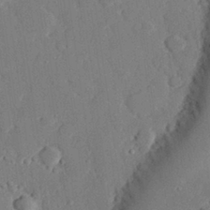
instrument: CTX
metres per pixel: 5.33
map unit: eHh
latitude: 28.6679
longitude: -80.8191
